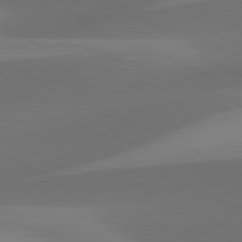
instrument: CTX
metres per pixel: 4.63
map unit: lApd
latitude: 81.5749
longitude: 124.1417
